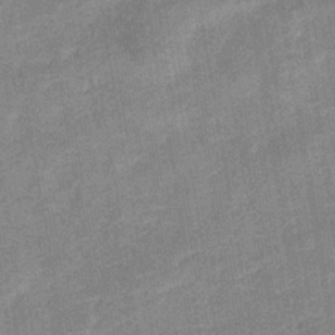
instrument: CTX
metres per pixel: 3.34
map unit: eHb
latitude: -36.5384
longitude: 74.0850
